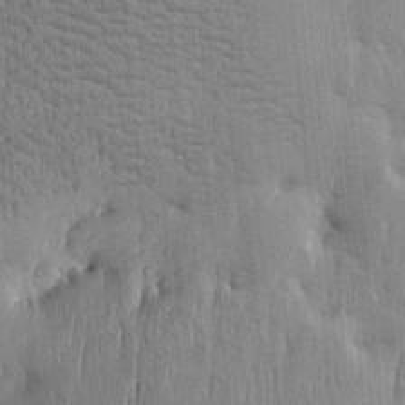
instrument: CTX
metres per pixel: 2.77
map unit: Htu
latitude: -5.4643
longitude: 174.5006
